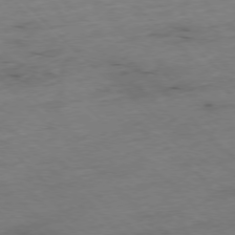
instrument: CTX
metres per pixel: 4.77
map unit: Hpe
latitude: -77.2943
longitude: -16.5168
